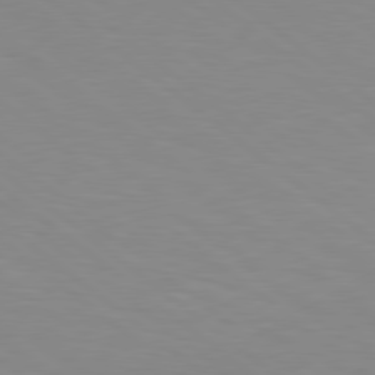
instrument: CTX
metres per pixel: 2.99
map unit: lApd
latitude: 78.9703
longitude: -176.9136
